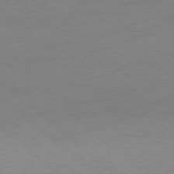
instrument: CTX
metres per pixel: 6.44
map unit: Ap
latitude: -78.4062
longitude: -55.5749
